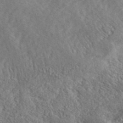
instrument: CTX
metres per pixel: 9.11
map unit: lHvf
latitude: 42.3467
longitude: -88.5357
